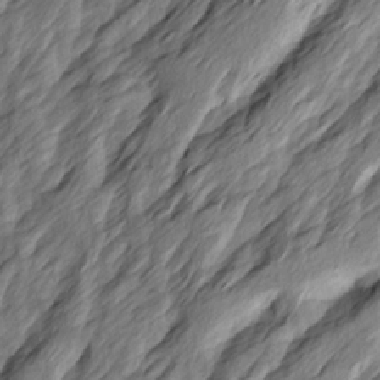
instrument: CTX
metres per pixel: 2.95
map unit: Ave
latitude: 15.1593
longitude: -136.8947
